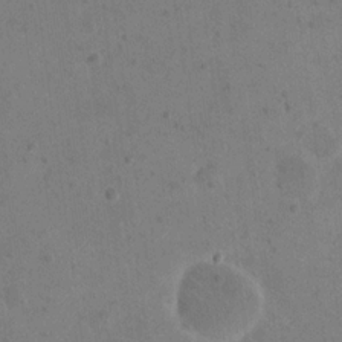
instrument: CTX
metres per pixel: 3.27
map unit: eHh
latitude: 20.1767
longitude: -64.5735
